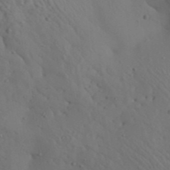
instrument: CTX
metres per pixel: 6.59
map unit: Aa
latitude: 23.4993
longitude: -138.4223
